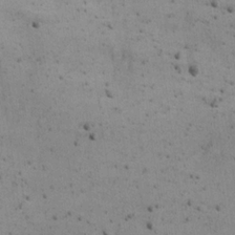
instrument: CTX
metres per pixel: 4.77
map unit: eHh
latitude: 22.4790
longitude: -70.0444
